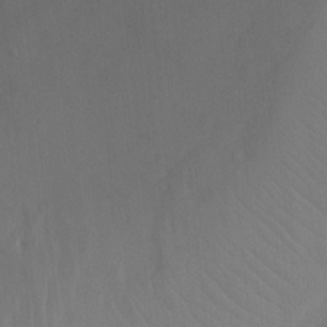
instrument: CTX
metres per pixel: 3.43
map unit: Ht
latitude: -7.8233
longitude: -28.4412
